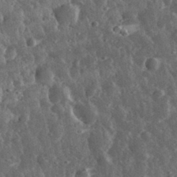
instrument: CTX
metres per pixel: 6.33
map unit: eHh
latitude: 33.1781
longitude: -79.3293
